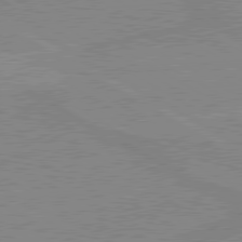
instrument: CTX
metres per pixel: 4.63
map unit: lApd
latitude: 80.0255
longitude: 168.4440
